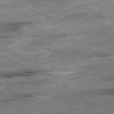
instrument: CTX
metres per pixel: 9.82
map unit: Ap
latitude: -81.0109
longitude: -89.3104
